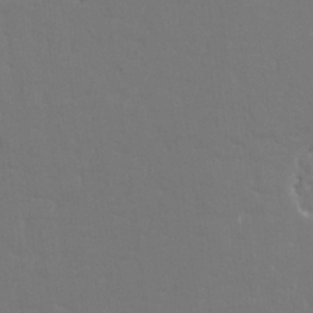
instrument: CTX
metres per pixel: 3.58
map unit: HNhu
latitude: 7.0647
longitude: -4.3845
